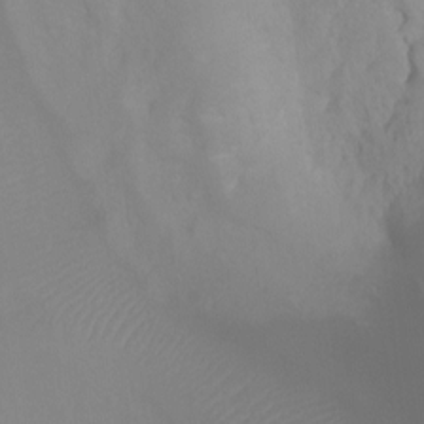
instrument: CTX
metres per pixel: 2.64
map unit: Ht
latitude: -0.6141
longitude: -35.1970
